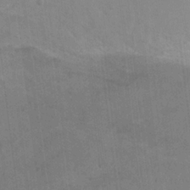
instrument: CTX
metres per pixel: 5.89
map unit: Hto
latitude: 12.9892
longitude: -36.4790
